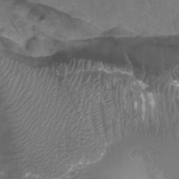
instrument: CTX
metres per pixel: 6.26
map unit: Htu
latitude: 4.0822
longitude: -20.8002
